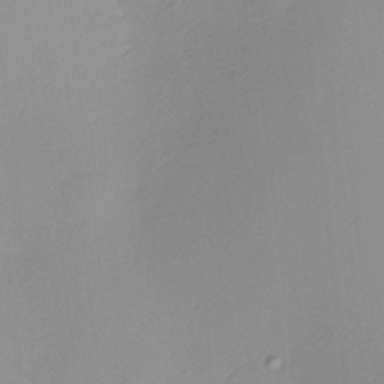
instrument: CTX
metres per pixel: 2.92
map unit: HNhu
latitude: 11.5182
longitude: 9.0297
